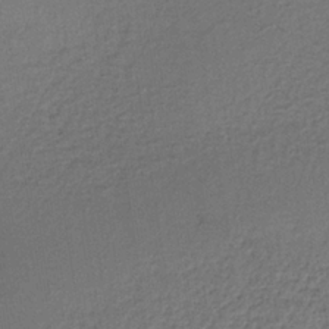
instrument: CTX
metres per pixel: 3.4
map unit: lHb
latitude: -34.6518
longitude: 63.5021
